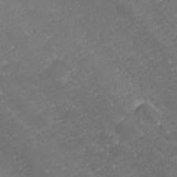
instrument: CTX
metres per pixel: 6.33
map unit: lHvf
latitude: 27.0081
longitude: 140.8030
